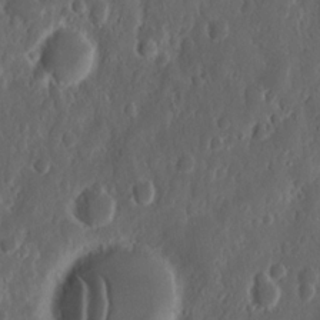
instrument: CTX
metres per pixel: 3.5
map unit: Nhu
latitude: 14.0255
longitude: -73.2726
